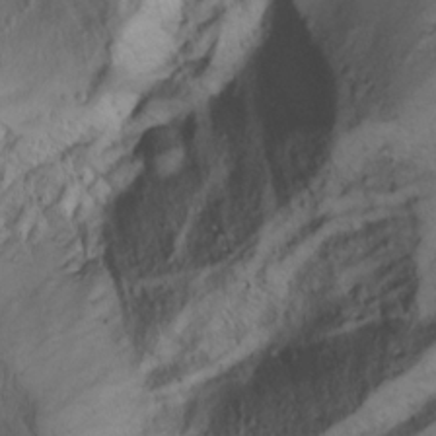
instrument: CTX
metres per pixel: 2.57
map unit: Aa
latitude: -3.2375
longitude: -71.5182
